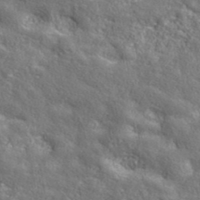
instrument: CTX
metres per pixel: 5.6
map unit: eHh
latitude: 42.4412
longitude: -91.2726
